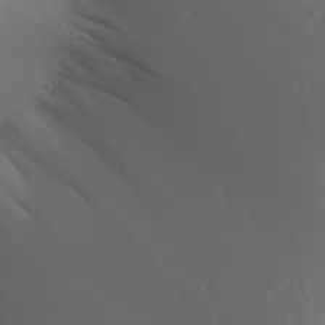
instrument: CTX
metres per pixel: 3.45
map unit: Aa
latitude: 28.4979
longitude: -146.3279
